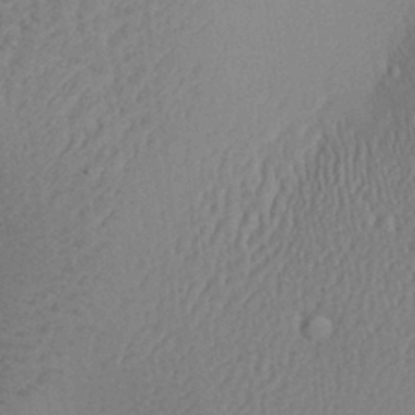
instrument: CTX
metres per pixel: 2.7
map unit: Aa
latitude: 27.9528
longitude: -137.1592
